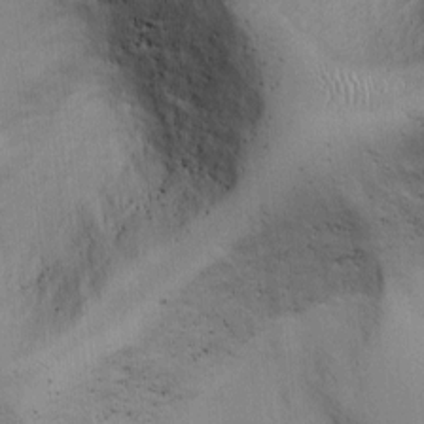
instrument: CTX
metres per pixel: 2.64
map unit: Ht
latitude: -2.5006
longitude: -14.8569
